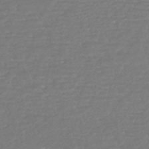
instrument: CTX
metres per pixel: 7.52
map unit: HNhu
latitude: -44.1606
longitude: 98.4251
